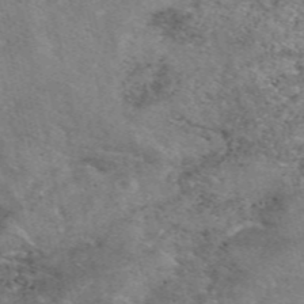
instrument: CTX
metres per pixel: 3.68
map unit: eAb
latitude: 49.0647
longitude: 121.6722
